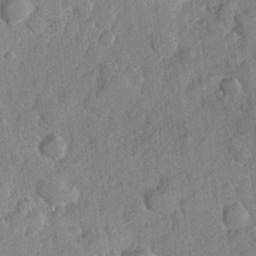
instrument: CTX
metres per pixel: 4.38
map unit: Hve
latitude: 24.2144
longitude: 149.1431
